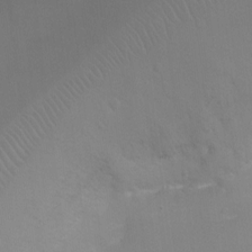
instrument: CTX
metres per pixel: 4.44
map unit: Ht
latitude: -4.2172
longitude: -25.7827
